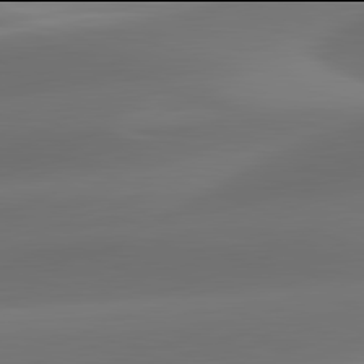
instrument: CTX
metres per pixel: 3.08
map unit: lApd
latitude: 81.9906
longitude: -162.1200
